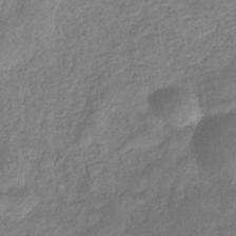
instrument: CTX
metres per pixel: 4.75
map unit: eHb
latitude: -34.0283
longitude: 76.5763
